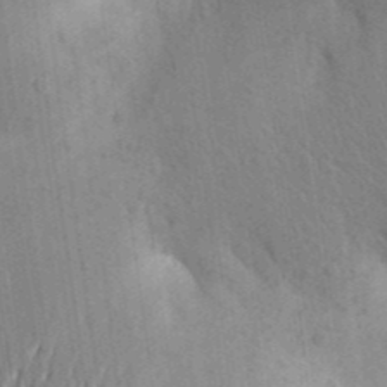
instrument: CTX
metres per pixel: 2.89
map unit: Aa
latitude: 25.9339
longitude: -149.6694
